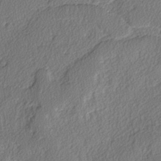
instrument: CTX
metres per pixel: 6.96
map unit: lAvf
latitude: -3.5966
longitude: -107.9528
